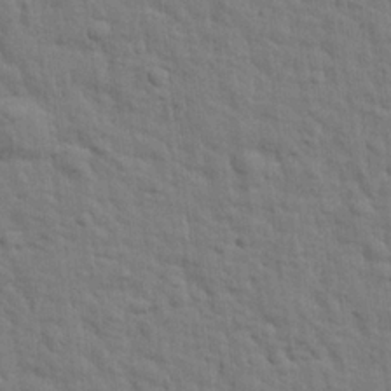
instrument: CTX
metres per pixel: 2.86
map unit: eHh
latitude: 24.7813
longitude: -79.2915
